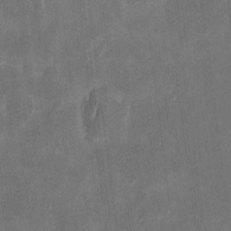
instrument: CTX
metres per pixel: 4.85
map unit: eHh
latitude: 8.8947
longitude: -73.3293
